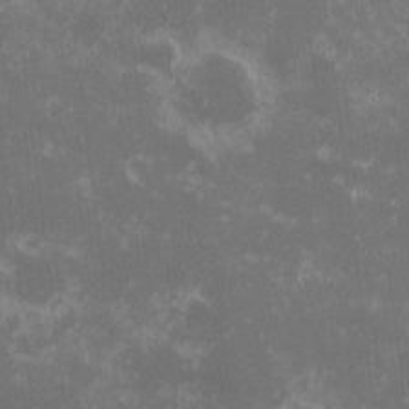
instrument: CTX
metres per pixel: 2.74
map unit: eHh
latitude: -0.8786
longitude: -85.3293
